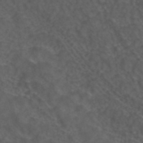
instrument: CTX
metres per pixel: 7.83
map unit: ANa
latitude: 43.5182
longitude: 24.1984
